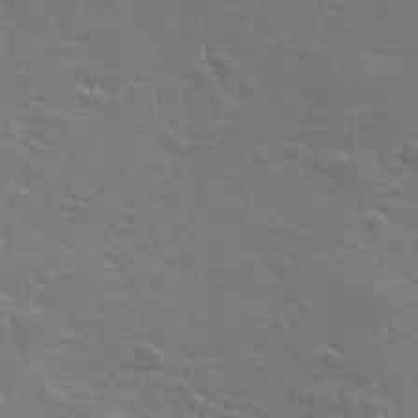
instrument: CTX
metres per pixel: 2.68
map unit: lHvf
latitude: 26.1200
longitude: 142.2739
